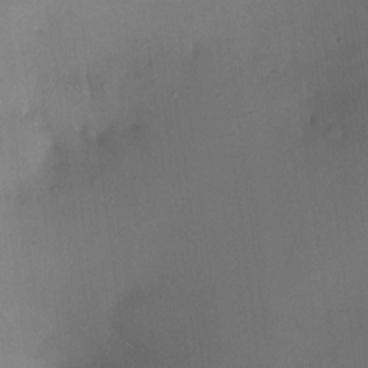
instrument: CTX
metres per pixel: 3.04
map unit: HNhu
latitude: 6.5546
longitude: 9.2943
